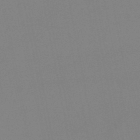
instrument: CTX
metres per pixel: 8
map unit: lHb
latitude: -48.9731
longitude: 69.4832
